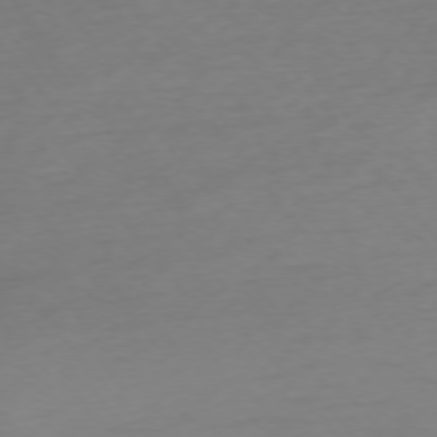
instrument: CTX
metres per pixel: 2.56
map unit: Ap
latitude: -75.4644
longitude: -71.8205
